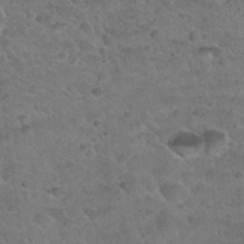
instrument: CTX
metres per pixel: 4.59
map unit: Nhu
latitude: 31.9528
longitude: -52.1956
